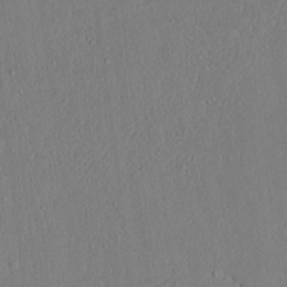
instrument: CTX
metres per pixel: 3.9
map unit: lAvf
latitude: 7.6127
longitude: 168.3684
